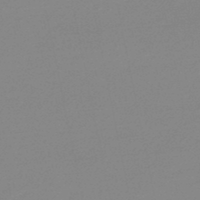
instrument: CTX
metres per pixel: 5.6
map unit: lHb
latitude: -48.2929
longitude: 64.8219
